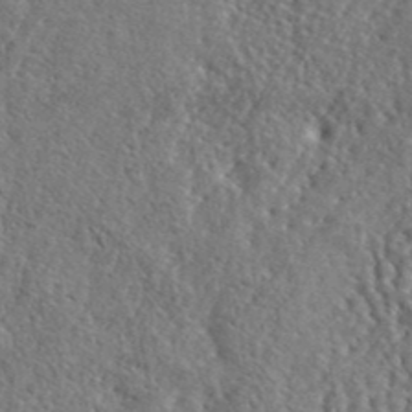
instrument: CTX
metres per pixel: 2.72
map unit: lHvf
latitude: 42.3089
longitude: -87.9528
